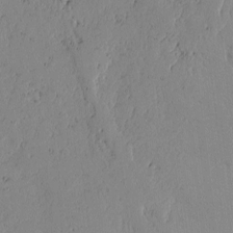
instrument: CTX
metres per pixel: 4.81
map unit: lAvf
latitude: -2.0283
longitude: -106.0822
